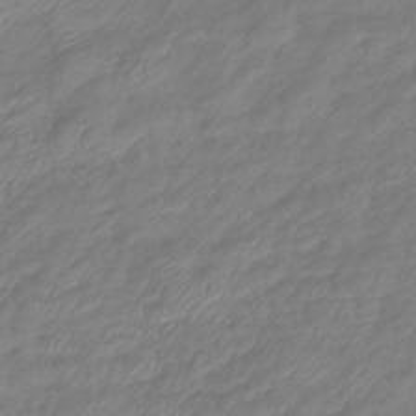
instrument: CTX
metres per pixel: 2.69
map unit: eHb
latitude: -42.1416
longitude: 81.8800
